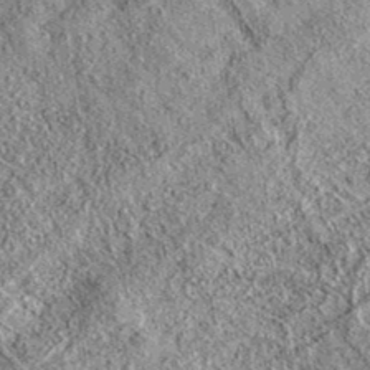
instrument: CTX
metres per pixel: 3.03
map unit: eAb
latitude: 36.9513
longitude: 111.4643
